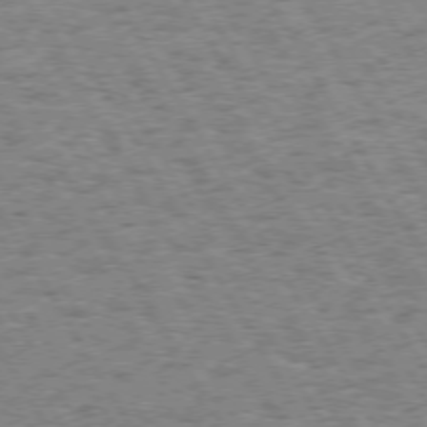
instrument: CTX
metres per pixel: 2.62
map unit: Hpe
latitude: 73.4049
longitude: -129.5749
